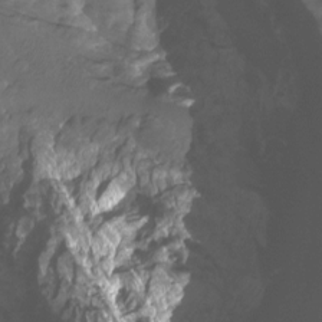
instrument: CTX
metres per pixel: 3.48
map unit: Htu
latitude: -14.6897
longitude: -47.1592
